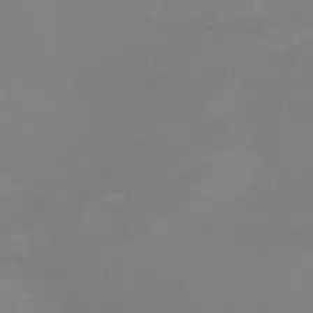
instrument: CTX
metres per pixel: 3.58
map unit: eHh
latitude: -62.7841
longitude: 48.7652
